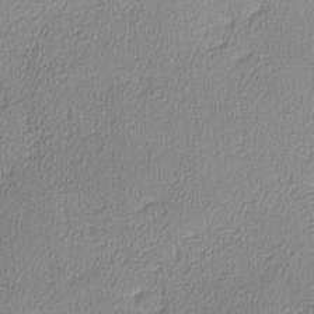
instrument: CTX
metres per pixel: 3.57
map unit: lHvf
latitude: -12.6708
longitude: -99.6316
